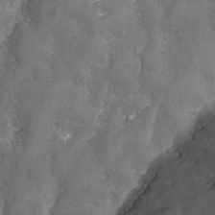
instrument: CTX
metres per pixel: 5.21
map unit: Ave
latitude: -7.6155
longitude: -119.6694
